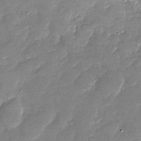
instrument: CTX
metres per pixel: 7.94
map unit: Nhu
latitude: -27.4643
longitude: -62.2334
